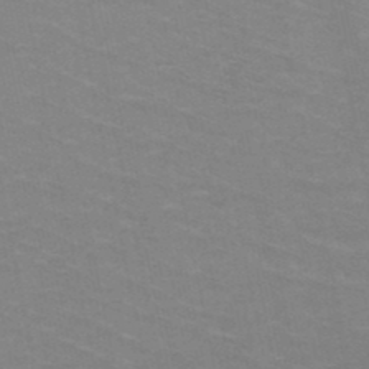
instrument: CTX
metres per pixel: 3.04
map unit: HNb
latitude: -47.9556
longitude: -46.7058
